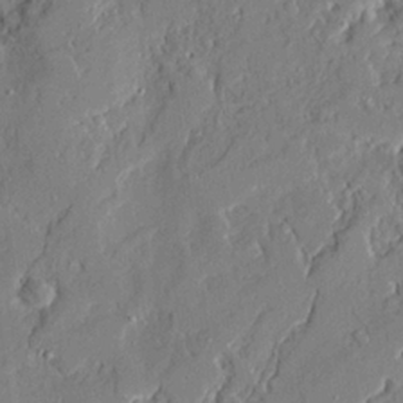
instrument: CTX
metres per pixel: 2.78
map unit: Ave
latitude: 21.6883
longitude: -128.6868
